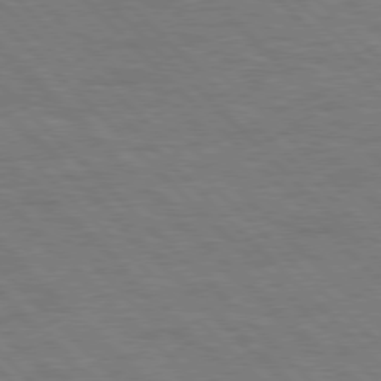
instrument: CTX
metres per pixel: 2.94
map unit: Hpe
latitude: 76.8191
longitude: -155.1970
